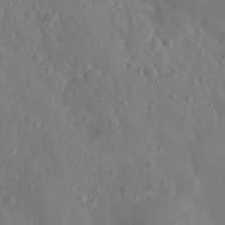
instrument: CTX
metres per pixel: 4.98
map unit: Ht
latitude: -10.2173
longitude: -23.1403
